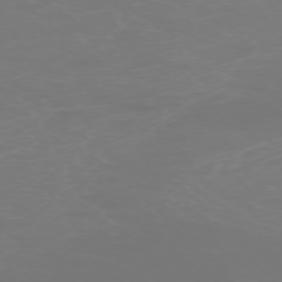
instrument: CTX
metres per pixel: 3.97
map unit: Ap
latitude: -74.6141
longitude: -75.4615
